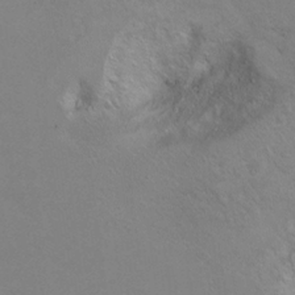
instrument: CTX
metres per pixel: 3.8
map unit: Ht
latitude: 5.9906
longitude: -29.4615
